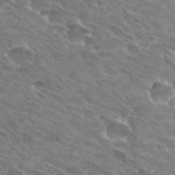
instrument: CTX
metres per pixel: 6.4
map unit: Hto
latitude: 31.8773
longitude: -44.2900
